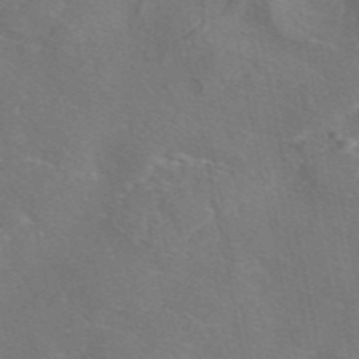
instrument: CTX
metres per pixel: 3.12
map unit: eAb
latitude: 45.8961
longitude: 107.6722
